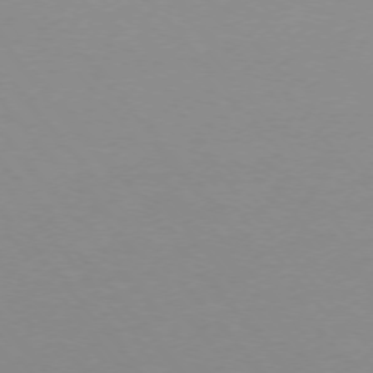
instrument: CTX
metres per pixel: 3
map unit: Ap
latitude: -75.6533
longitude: -64.1011
